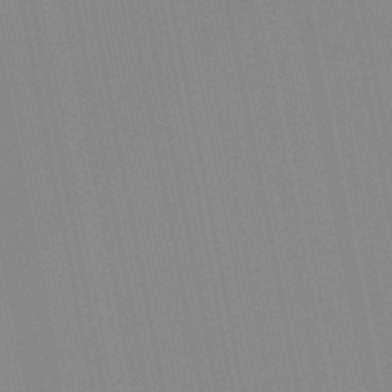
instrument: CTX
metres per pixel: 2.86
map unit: lHb
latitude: -47.1431
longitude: 78.1983
